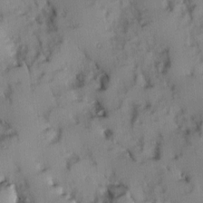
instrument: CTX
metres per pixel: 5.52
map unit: Ave
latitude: 9.0648
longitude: -103.1970
